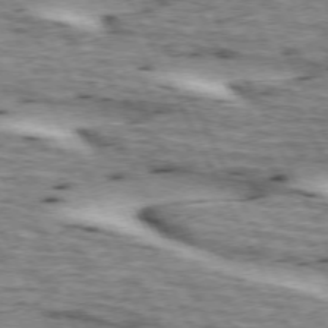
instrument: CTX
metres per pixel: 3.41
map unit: lApd
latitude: 72.9325
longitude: -54.9514
